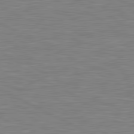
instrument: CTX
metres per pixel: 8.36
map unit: lApd
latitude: 81.2726
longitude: -168.4412
